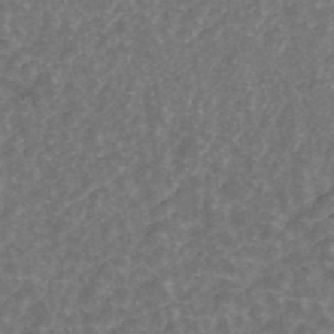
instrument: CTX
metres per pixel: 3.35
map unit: ANa
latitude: 44.6112
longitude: 25.1809
